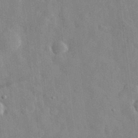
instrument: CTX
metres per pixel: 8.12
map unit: eHh
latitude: 31.6883
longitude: -72.2523
